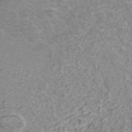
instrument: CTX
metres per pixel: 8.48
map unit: ANa
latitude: 42.8191
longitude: 26.1038
